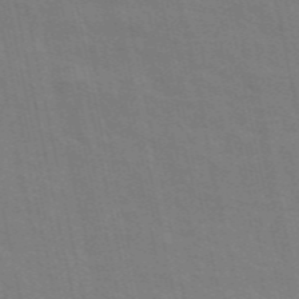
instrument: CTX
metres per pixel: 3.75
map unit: ANa
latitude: 49.6694
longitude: -79.0837
